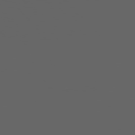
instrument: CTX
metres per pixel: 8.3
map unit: Hpe
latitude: 75.8961
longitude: -127.6316
